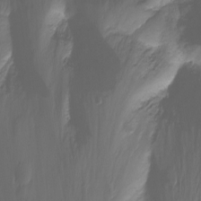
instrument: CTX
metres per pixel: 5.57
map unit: Nhu
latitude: -12.7085
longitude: -60.8569
